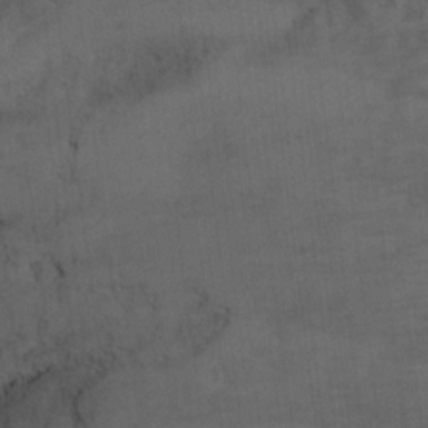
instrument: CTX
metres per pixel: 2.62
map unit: Hto
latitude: 6.7813
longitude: -36.8947
